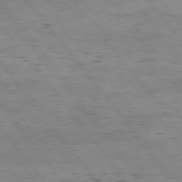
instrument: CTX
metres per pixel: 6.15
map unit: Hpe
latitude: 75.4238
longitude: -143.4427
